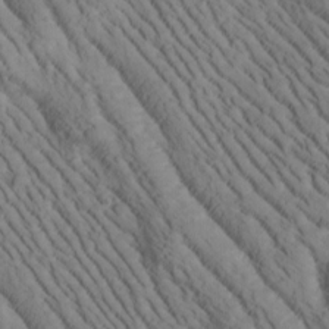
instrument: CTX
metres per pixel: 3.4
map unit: Htu
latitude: -1.5588
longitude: 173.8233
